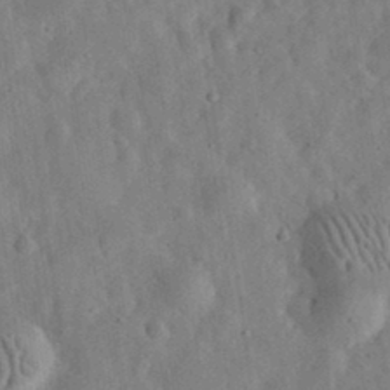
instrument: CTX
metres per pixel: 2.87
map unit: eHh
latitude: 33.1592
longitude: -75.8394
